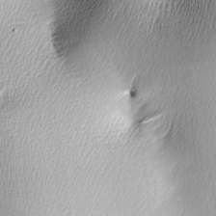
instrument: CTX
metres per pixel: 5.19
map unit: lAa
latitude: -5.1431
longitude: -122.3656
